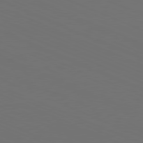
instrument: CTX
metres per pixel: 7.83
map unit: Hpe
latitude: -81.8045
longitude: 20.3684
